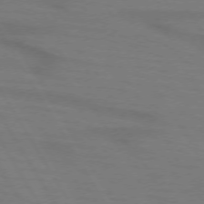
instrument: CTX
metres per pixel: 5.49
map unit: lApd
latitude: 72.4979
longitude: -57.4615
